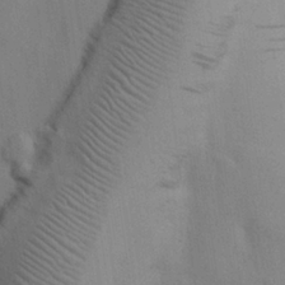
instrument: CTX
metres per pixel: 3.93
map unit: Nhu
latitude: 26.7435
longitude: -70.5923
